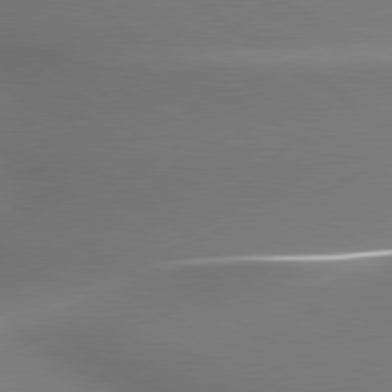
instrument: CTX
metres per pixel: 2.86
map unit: lApd
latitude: 79.7261
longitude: 178.5951
